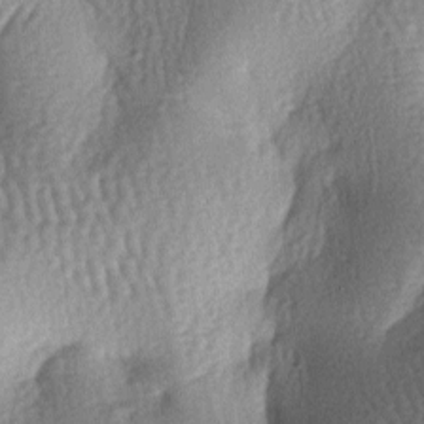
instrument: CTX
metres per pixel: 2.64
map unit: lAa
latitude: -7.2376
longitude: -128.0822
